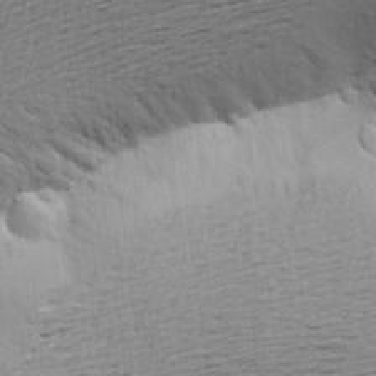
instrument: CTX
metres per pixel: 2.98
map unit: Aa
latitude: 21.7450
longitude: -149.9339
